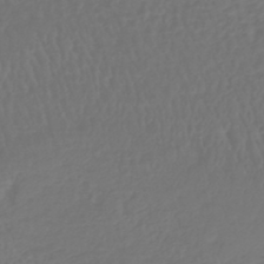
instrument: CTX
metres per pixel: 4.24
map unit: lHb
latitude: -43.5021
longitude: 64.9542
